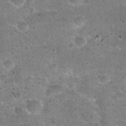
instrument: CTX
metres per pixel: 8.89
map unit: Hto
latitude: 22.6490
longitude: -49.4048
